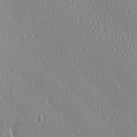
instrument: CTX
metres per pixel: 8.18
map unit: lAa
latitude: -9.0486
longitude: -128.4790
